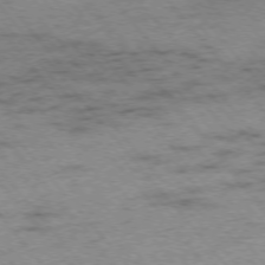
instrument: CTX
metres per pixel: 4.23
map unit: Hpe
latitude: -75.7856
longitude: -14.4979
